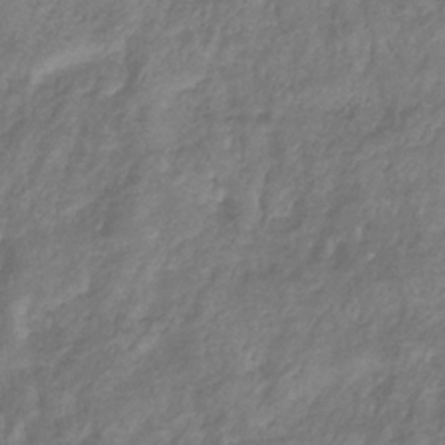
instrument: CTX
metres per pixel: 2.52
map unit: eHb
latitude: -29.8045
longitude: 71.0109
